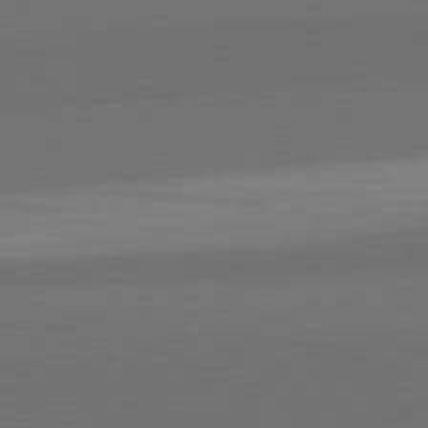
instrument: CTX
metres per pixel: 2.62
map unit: lApd
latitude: 82.6679
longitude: 165.5210
